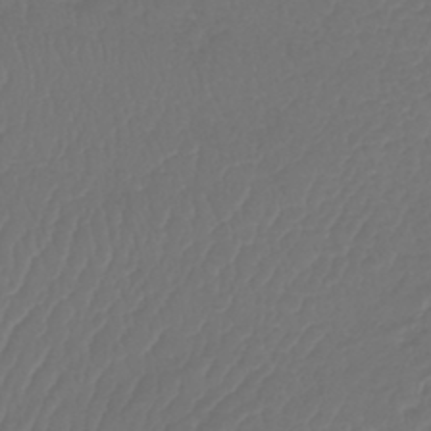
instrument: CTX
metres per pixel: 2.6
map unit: lHb
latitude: -42.9163
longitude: 76.9731
